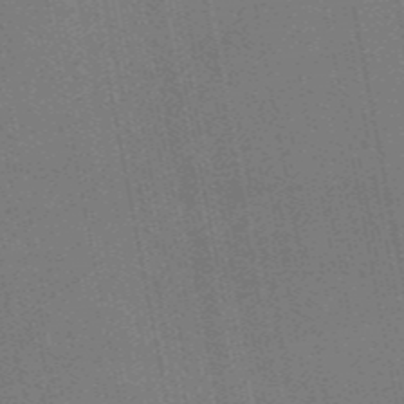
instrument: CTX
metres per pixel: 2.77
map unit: eAb
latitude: 46.6869
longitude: 121.6155
